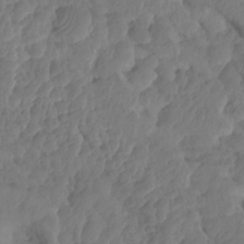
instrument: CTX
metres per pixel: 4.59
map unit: HNhu
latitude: -24.6140
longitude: 50.2550
